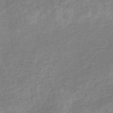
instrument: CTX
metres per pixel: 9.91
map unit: eHb
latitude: -40.2361
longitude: 80.4251
